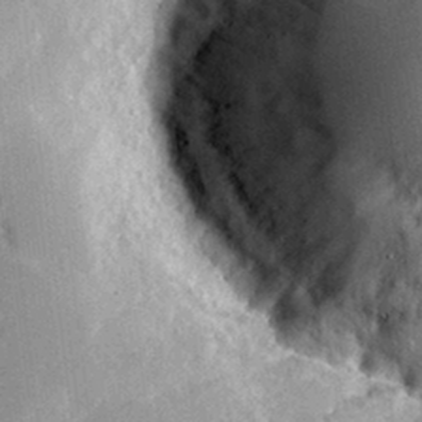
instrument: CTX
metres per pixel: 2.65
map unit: lHvf
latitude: 32.9892
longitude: -90.8758
